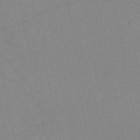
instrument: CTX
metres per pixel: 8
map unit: HNb
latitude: -45.4077
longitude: -41.8583
